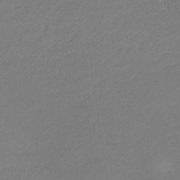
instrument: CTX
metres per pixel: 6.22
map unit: eHb
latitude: -30.6518
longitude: 64.1795
